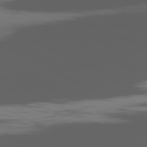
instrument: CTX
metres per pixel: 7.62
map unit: Ap
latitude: -80.9164
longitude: -62.9703
